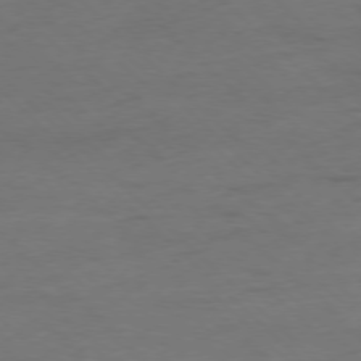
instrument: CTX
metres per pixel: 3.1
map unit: Ap
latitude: -77.4265
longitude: -64.4412
